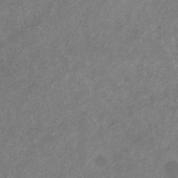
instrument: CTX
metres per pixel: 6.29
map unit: eHb
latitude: -31.8989
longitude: 71.7667
